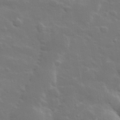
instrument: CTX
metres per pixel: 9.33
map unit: lHvf
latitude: 33.6694
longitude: -82.5545
